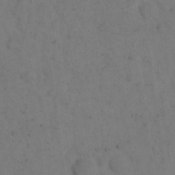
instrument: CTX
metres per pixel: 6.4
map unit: eHh
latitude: 18.8569
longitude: -63.7828
